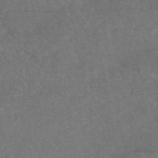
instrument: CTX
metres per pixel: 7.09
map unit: eAb
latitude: 47.4805
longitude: 109.6344
